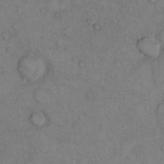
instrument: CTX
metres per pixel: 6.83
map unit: Hto
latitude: 10.8947
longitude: -59.3671
